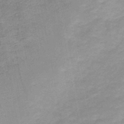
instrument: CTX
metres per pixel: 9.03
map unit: HNb
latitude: -48.6519
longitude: -39.8583
